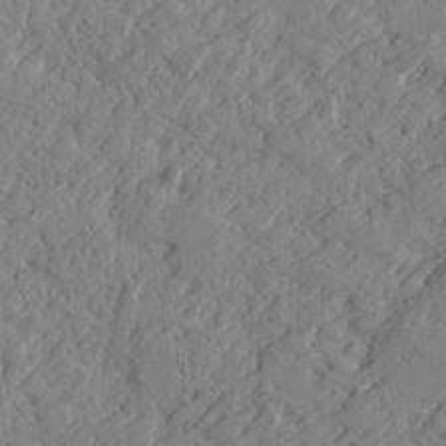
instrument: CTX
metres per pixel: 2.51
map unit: Htu
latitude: -4.2550
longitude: -176.9325
